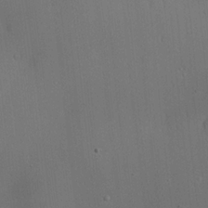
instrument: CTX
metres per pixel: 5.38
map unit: Nve
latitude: -7.9178
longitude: 174.2928
